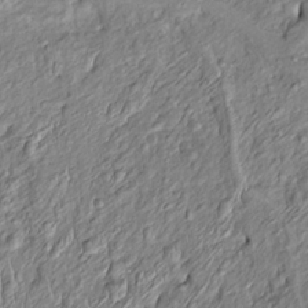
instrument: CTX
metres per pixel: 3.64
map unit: Htu
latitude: -5.7855
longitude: 153.8800
